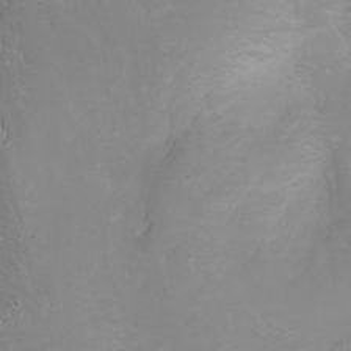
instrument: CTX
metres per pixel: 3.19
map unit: Nhu
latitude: -0.3118
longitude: -77.6694
